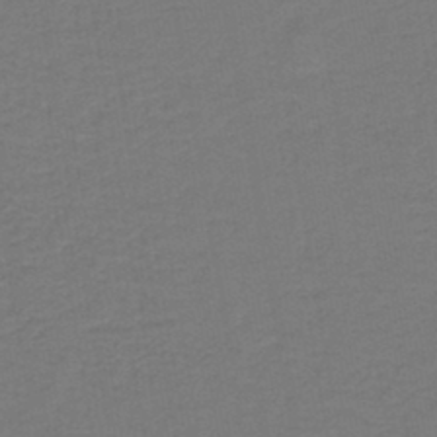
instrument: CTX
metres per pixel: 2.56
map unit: lHb
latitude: -43.1998
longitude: 53.9178
